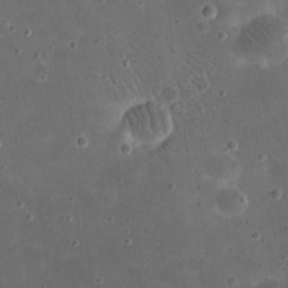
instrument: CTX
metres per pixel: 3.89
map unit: eHh
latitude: 20.9892
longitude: -65.8394
